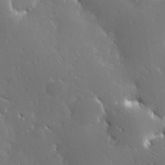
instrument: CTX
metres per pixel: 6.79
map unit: Hve
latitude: 27.9150
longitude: -93.3103
